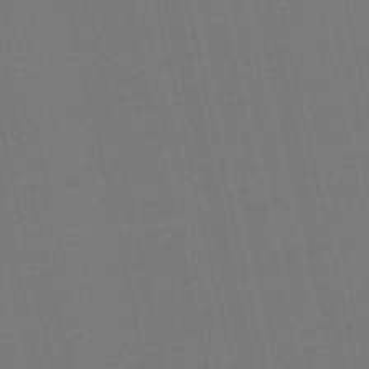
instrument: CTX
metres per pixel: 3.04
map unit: eHb
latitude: -48.3307
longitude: 88.5573
